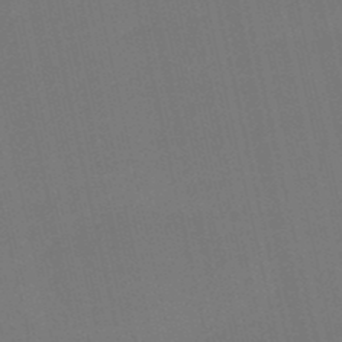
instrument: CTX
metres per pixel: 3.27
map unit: eHb
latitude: -48.3496
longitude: 88.5573
